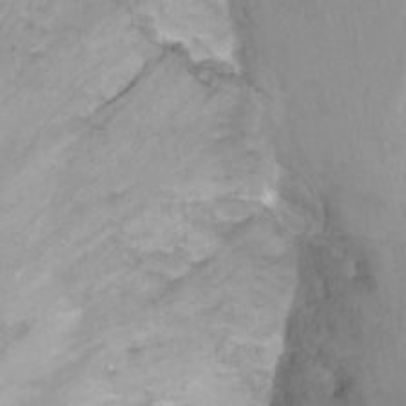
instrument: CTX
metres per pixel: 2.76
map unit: Nhu
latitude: -13.9367
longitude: -55.2159
